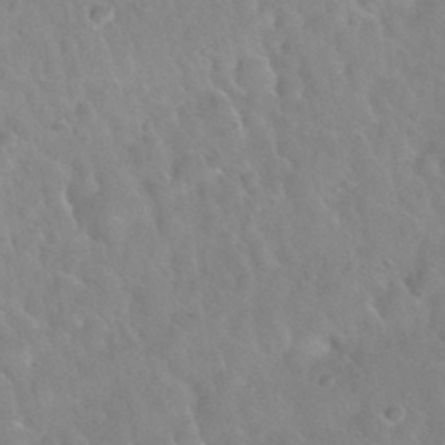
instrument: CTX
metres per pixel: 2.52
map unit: Nhu
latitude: 30.2523
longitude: -51.5371
